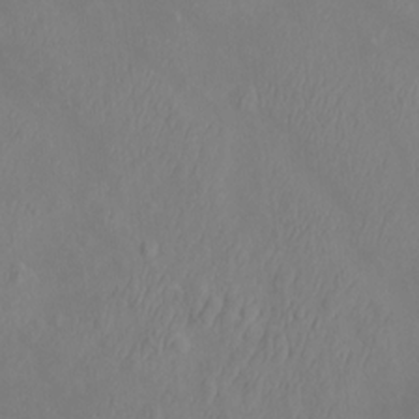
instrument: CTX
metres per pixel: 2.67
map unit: eHh
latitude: -4.3873
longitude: -74.3656
